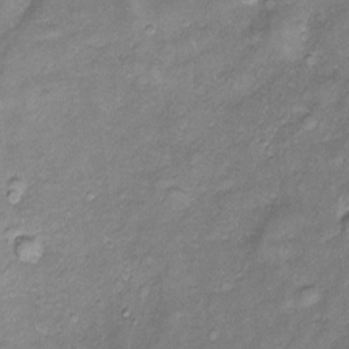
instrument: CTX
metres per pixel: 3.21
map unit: Htu
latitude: -5.4454
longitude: 159.0864
